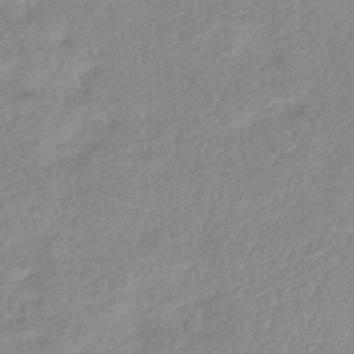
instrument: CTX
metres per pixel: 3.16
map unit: eHb
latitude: -40.3873
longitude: 79.5021
